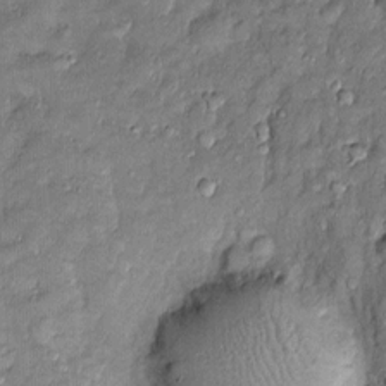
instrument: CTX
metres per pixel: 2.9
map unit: Htu
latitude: -6.7085
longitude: 158.5763
